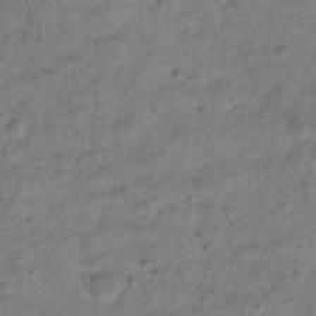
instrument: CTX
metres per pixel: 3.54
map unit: Hto
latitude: 12.6113
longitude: -36.7435
